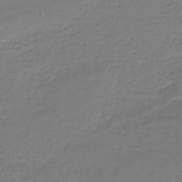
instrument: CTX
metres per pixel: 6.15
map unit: lHb
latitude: -45.5021
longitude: 57.6533
